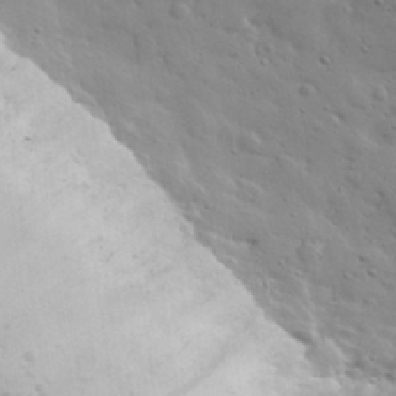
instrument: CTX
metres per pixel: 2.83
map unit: eHh
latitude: 30.1956
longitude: -68.8569
